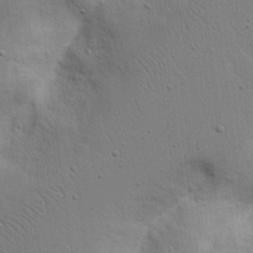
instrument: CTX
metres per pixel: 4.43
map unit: Nhu
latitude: 17.6127
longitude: -75.1025
